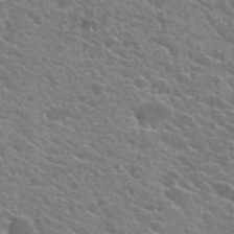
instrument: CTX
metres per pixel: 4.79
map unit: Hto
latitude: 24.1577
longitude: -36.6680
